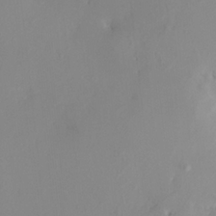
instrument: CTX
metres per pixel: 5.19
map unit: HNhu
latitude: 8.1767
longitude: -1.9906
